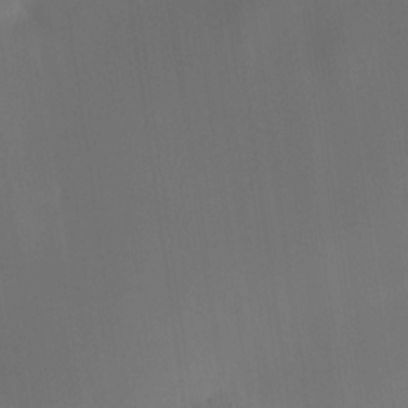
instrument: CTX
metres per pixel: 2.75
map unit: HNhu
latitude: 8.6491
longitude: 9.6533
